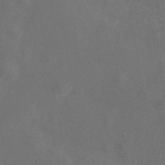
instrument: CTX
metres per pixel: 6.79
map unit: eAb
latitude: 47.3671
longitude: 117.3509
